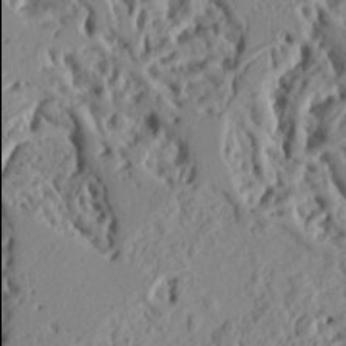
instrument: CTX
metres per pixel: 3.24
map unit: Ht
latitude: 7.0080
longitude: -77.9906
